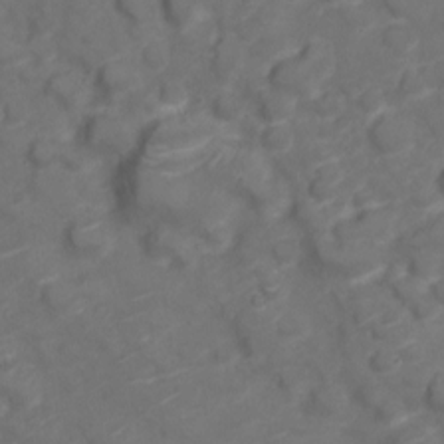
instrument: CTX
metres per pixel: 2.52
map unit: Nve
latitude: -20.0094
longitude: 104.2928
